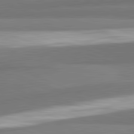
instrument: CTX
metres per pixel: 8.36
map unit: lApd
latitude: 82.2900
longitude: 152.7652
